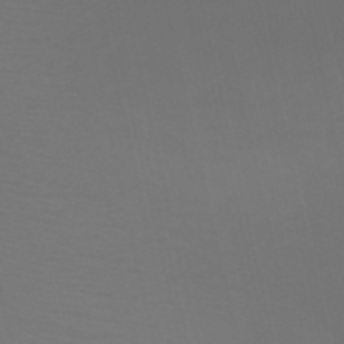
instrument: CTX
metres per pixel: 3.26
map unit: HNb
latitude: -51.2565
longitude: -44.9891
